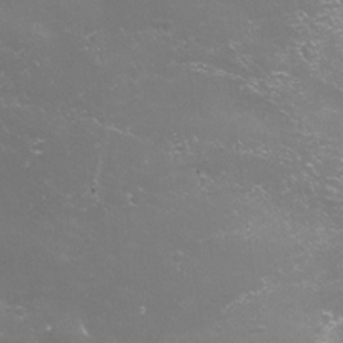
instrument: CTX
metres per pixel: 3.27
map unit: eHh
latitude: -4.3684
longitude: 19.2754
